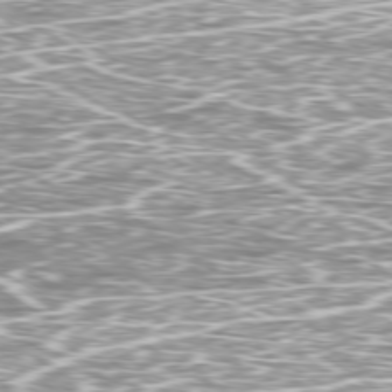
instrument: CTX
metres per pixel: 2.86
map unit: Ap
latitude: -79.4454
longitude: -71.8016
